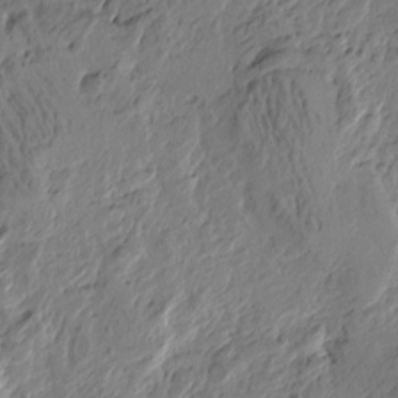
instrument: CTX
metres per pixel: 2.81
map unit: Htu
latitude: -3.4643
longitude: -178.2334
